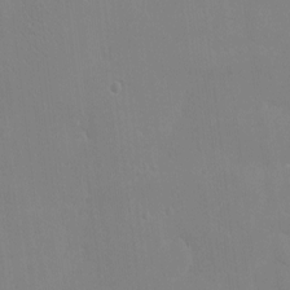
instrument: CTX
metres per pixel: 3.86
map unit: eHh
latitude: -3.4643
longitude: 19.6155
